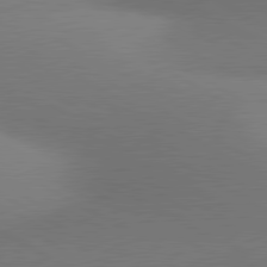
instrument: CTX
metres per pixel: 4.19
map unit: lApd
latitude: 80.8380
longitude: 130.4629
